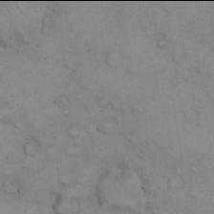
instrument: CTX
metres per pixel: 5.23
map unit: eHh
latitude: 21.9906
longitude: -59.6127
